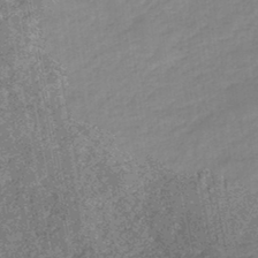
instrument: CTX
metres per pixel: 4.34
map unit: HNb
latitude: -44.7085
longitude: -37.5182
